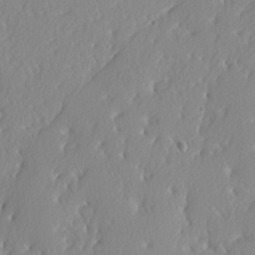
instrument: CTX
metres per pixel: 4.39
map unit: lAvf
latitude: -5.1431
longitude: -108.8191
